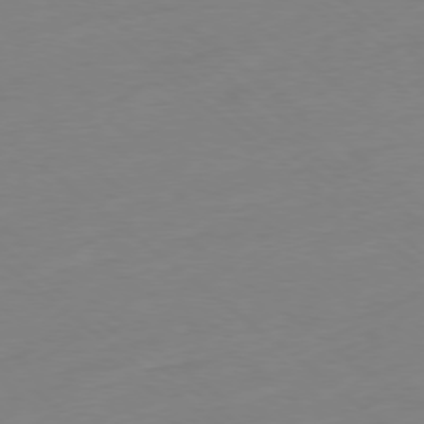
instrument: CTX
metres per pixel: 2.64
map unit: Ap
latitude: -78.5007
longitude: -98.8380
